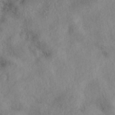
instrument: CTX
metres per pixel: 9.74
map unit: eAb
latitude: 39.4048
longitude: 112.8975
